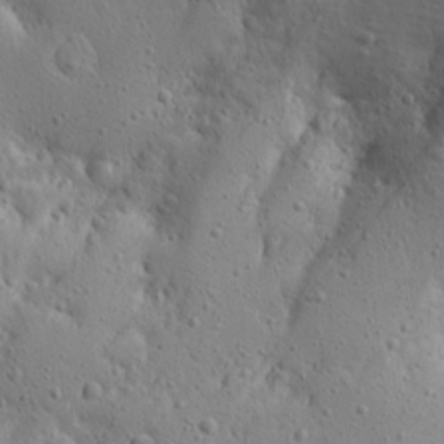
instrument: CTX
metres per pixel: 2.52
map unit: Aa
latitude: 15.1026
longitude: -141.8394
